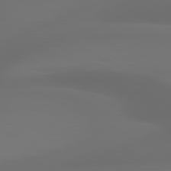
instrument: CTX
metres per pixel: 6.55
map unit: lApd
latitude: 80.9136
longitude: 123.8234
